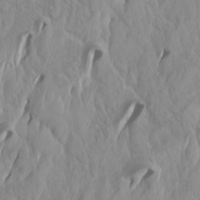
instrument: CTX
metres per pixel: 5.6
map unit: Htu
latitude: -4.5384
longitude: -89.4427
